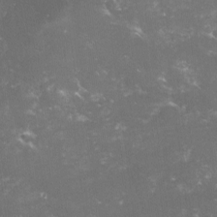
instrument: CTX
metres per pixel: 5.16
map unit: lHvf
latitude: -14.8975
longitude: -99.8772
